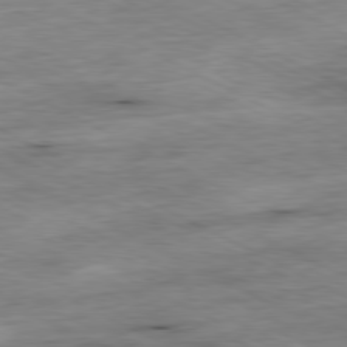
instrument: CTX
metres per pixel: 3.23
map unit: Ap
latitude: -80.8408
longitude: -80.0633
